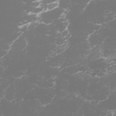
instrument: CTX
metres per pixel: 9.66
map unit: Htu
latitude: -6.1039
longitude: -73.9528
